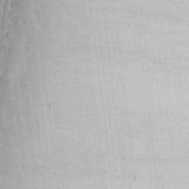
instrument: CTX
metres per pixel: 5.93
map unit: eHh
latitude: 5.0458
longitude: -77.6505
